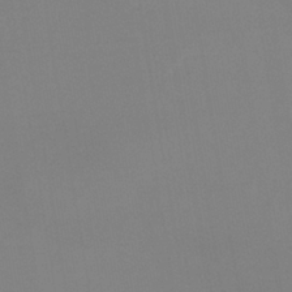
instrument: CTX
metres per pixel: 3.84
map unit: eHb
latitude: -37.3131
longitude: 74.4251
